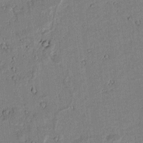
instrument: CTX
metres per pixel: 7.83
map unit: lAvf
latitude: 5.9339
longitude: 168.8030
